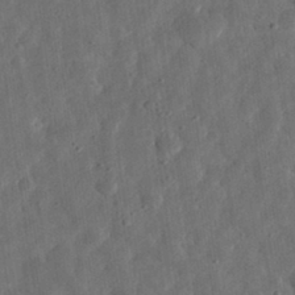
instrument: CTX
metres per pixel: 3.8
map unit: eHh
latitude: 31.9906
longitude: -75.1025
